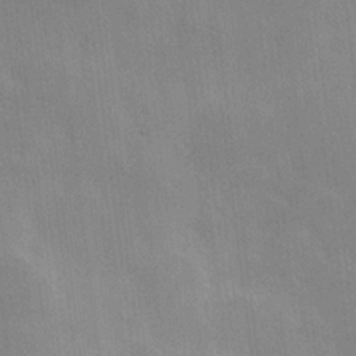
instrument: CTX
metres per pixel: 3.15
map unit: Hve
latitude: 18.2900
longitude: 151.0864
